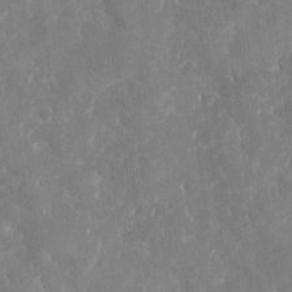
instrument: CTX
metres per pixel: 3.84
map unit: eHh
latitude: 5.6316
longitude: -70.0822
